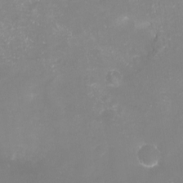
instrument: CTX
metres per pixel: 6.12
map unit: eHh
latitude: -7.0297
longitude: -77.9528
